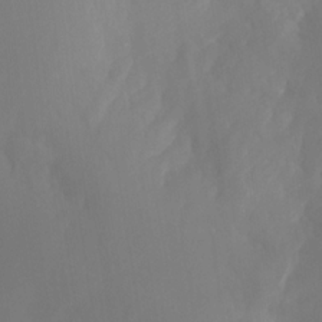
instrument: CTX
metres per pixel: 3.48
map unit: Nhu
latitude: -8.4818
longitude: -52.4790
